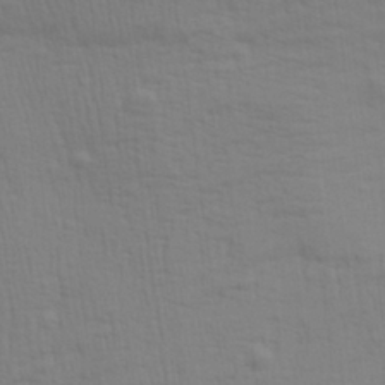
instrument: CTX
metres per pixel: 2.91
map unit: Aa
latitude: 28.9325
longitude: -139.1025
